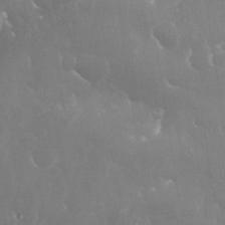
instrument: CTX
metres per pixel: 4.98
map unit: eHh
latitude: 35.3670
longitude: -58.8947
